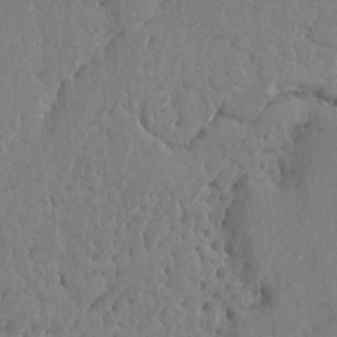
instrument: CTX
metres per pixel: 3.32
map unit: lAvf
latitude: -6.5951
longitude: -114.9324
